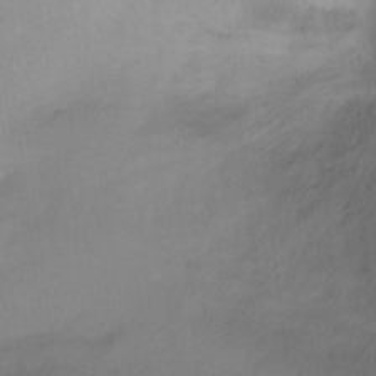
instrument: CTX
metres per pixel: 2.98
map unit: Ht
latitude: 0.5545
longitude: -44.8569
